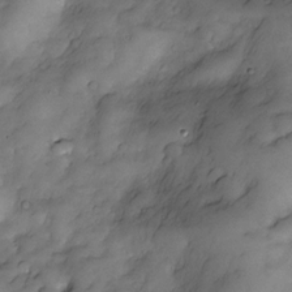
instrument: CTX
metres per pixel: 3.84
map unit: Nve
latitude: -25.6911
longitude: -148.7435
